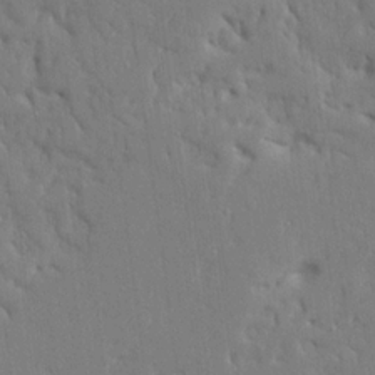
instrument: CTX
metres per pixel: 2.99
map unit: Ave
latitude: 17.2348
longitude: -141.0080
